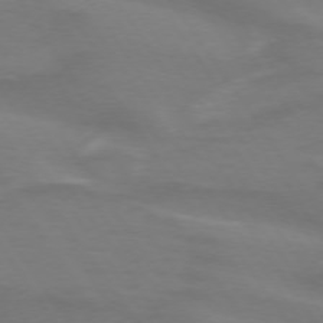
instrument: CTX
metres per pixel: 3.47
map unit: lApd
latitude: 74.1578
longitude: -61.7638
